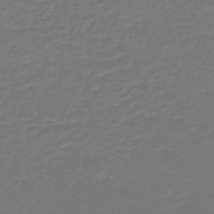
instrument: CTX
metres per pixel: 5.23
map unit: HNb
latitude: -47.0297
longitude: 54.1039
